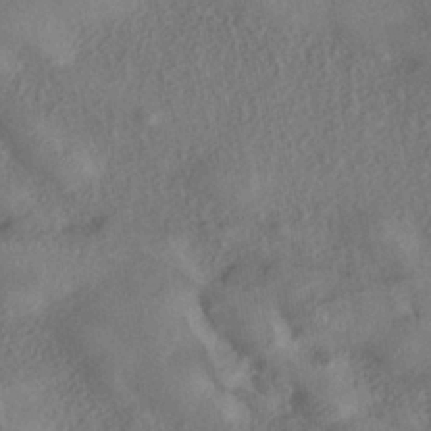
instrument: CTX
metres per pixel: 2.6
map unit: eHh
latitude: -40.6518
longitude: 119.9367
